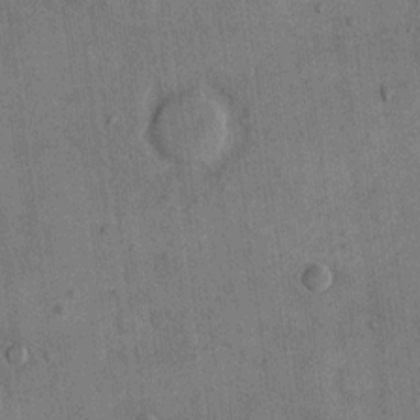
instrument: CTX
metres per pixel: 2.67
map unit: eHh
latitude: 15.4616
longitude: -68.2523
